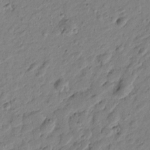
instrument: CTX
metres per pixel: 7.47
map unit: Htu
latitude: 0.2144
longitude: -175.5938
